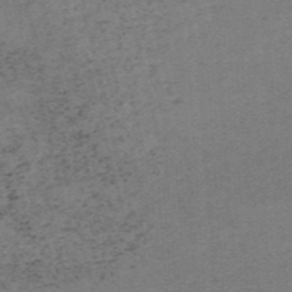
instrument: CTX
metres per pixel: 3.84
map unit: HNb
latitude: -55.0864
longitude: -46.3090
